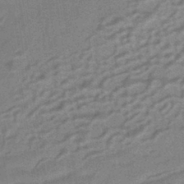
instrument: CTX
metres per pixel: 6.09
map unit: HNhu
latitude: -42.9730
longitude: 90.3873
